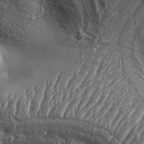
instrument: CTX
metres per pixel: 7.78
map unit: Aa
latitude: 34.0822
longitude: -135.3481
